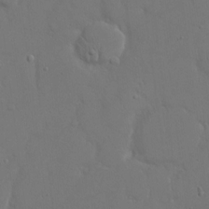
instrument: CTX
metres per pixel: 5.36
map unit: eHh
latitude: 15.9339
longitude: -71.6316
